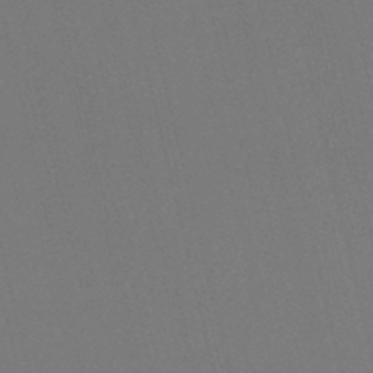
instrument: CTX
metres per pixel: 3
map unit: lHb
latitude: -47.2754
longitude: 61.1431
